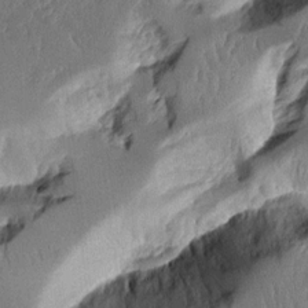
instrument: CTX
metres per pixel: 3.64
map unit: Aa
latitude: 12.4790
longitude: -126.0822
